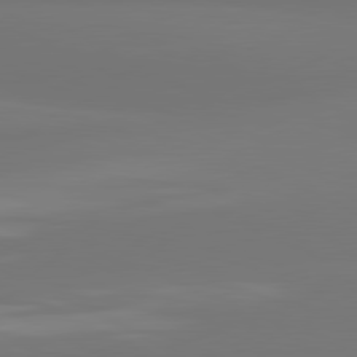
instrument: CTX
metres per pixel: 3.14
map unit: lApd
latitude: 81.0269
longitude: -165.0081
